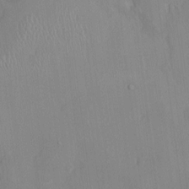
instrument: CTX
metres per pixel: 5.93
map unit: HNhu
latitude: -1.4266
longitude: -7.0458
